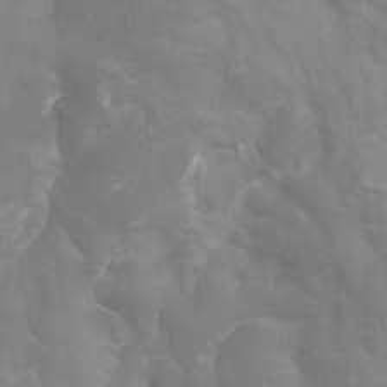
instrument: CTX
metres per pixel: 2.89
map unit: Hto
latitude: -7.4076
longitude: -51.3292
